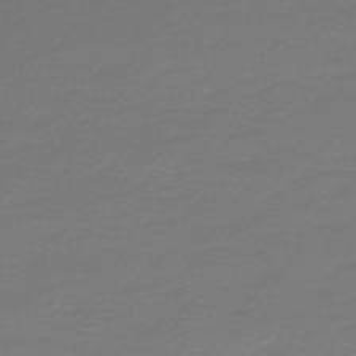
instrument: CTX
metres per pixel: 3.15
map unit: HNb
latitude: -47.1053
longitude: 53.5399
